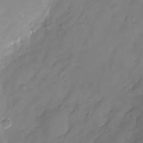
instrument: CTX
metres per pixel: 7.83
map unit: Nhu
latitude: -24.6896
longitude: -71.3859
